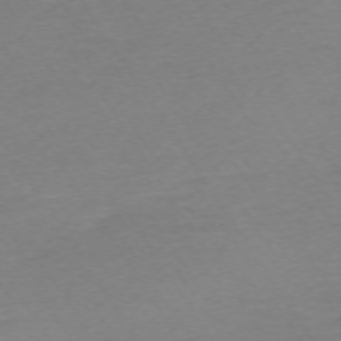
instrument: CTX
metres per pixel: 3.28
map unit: Ap
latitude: -73.6911
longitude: -85.9717
